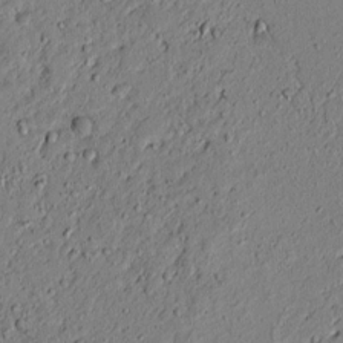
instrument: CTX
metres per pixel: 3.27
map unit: lAvf
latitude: 5.6883
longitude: 167.7478
